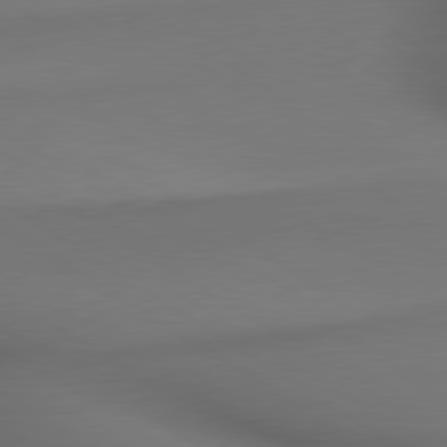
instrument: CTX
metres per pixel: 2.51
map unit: lApd
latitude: 79.5938
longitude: -175.0270
